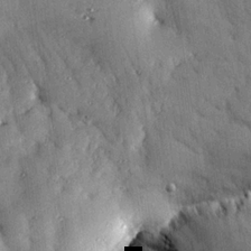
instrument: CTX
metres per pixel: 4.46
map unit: eHh
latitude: 23.2726
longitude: -89.4049
